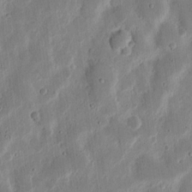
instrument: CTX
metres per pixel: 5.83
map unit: Ht
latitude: 11.9150
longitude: -75.0081
